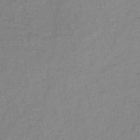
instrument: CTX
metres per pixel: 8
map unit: HNb
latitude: -46.2550
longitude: -38.8569
